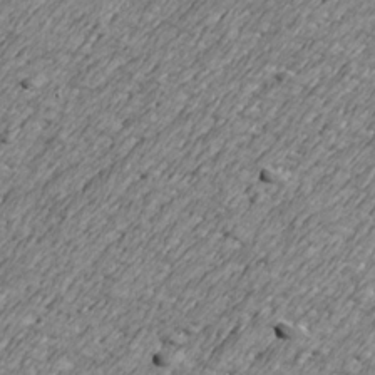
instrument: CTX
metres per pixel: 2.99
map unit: Nve
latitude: -9.0486
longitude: 173.7477
